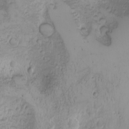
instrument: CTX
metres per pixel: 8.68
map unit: Nhu
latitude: -4.9730
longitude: -86.3467
